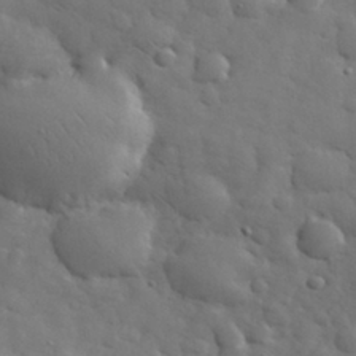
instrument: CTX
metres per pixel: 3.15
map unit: eHh
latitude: 31.1781
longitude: -69.2537
